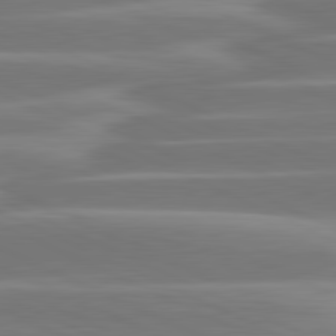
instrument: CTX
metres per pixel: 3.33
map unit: lApd
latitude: 81.3671
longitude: -130.6869
